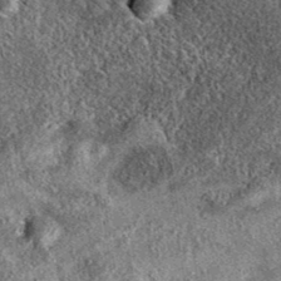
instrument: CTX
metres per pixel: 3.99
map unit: eAb
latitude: 37.9150
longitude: 108.3306
